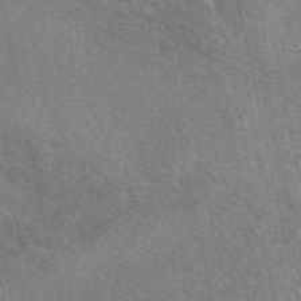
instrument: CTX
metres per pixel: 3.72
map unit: eAb
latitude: 49.8016
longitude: 114.2928
